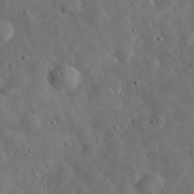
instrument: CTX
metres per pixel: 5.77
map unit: eHh
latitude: 32.0255
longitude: -74.6302
